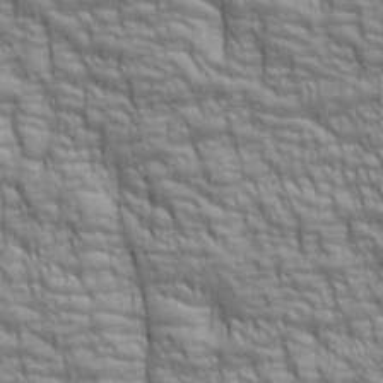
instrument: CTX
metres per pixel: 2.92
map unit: lAa
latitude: 6.6301
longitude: -115.6127
